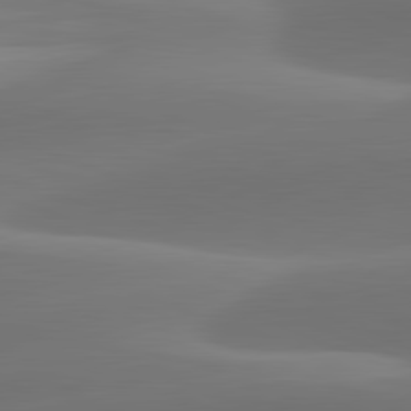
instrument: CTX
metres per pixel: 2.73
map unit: lApd
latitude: 82.0444
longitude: -161.6127
